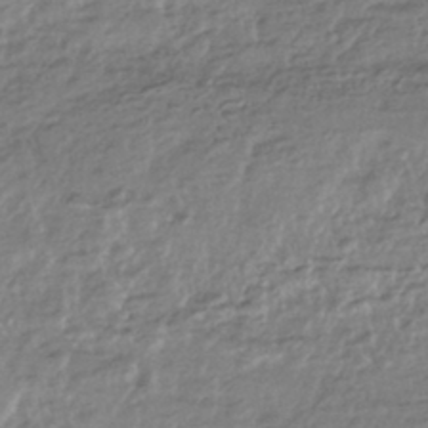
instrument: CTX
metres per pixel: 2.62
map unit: HNhu
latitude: -44.1795
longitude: 97.6344
